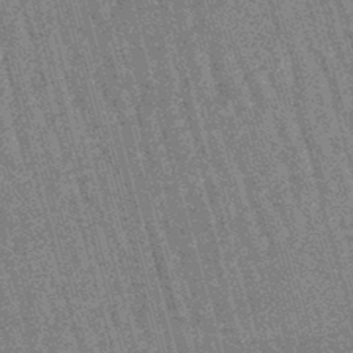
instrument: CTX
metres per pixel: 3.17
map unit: lHb
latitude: -46.0661
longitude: 77.7856
